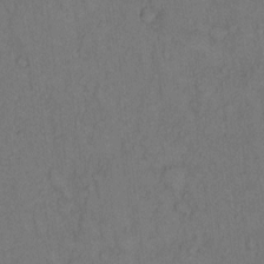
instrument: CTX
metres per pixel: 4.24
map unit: Hto
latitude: 10.5735
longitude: -58.8569
